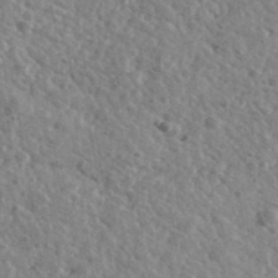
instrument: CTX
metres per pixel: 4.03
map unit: Ave
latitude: 39.9339
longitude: -107.9528
